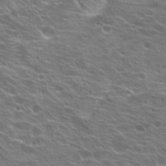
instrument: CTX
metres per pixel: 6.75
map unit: Hto
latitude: 21.7072
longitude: -40.2144
